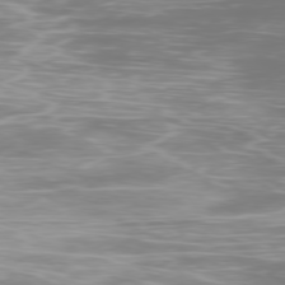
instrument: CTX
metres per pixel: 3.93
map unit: Ap
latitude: -78.8030
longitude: -60.7813
